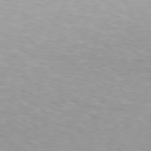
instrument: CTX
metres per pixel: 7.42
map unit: Hpe
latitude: 78.2712
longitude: -136.5735
